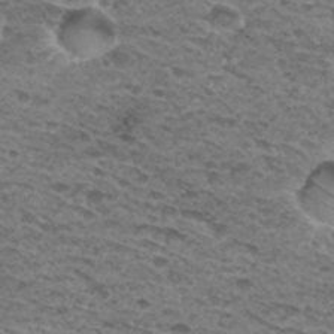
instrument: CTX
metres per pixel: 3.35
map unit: Hto
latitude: 30.8758
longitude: -48.0255
